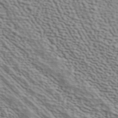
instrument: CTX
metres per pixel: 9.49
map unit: ANa
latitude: 41.8583
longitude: 50.1038
